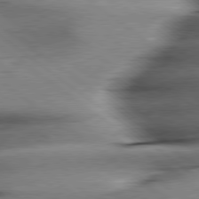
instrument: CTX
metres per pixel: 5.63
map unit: lApd
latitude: 79.3104
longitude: -140.8758
